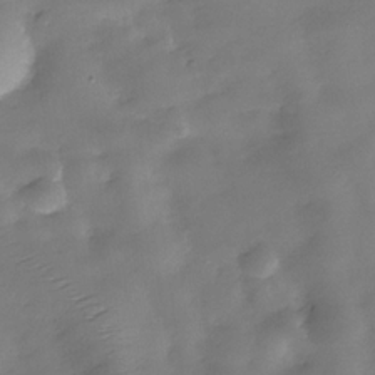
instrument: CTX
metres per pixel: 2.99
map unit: Hve
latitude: -31.4076
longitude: 93.3321
